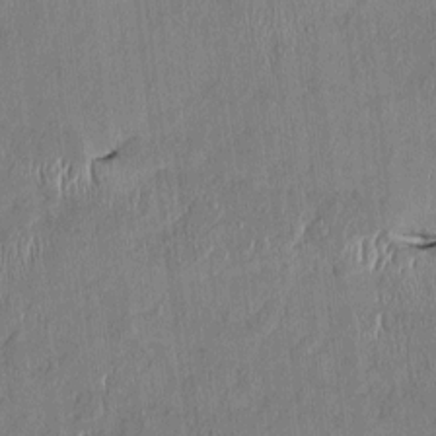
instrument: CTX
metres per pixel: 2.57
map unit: HNhu
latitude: 1.5560
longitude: -5.5749
